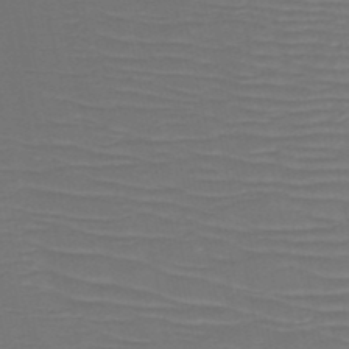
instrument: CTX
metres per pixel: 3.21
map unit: HNb
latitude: -50.7652
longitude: -46.8002
